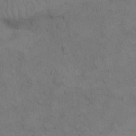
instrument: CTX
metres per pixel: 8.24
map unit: Hto
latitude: 7.1781
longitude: -60.7435
